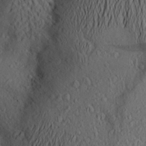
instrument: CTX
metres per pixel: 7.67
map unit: Aa
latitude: 23.8016
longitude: -145.5938
